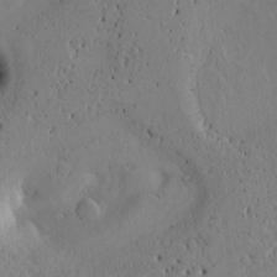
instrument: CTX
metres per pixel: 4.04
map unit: Htu
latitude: -3.1242
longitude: 169.4454
